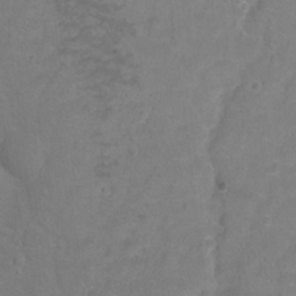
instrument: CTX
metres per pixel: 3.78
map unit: Hto
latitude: -5.4454
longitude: -35.2914
